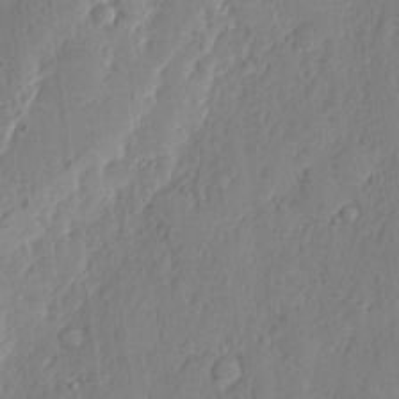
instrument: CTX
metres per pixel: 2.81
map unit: eHh
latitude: 4.6490
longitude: -76.0444
